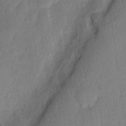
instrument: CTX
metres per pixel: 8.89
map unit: eHh
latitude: 6.5546
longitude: -71.0458
